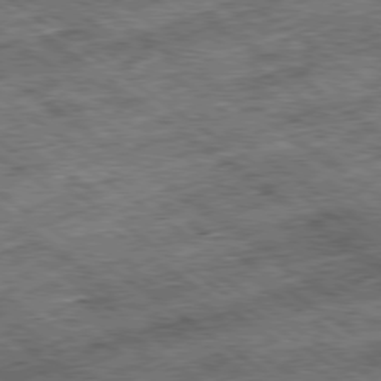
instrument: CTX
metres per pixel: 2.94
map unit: Ap
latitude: -79.4832
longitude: -50.5167
